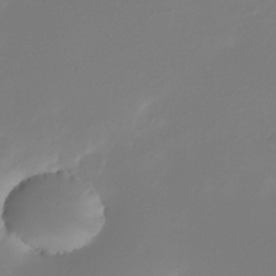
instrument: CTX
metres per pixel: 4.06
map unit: Nhe
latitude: -33.4644
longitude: -116.6113
